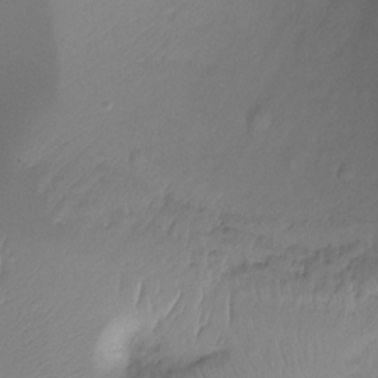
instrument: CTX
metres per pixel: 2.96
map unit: Ht
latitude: -16.7464
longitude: -46.1578
